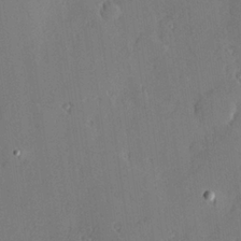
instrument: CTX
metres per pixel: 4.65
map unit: Hve
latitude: 24.7435
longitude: -93.1970
